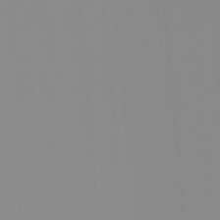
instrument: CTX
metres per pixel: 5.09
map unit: Ht
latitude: -13.6911
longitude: -51.0458
